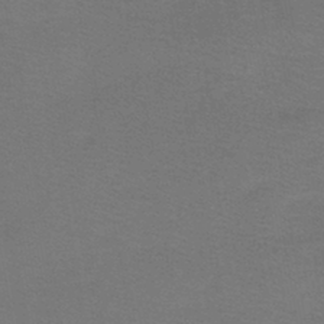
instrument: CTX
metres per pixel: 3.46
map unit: lHb
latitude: -42.8408
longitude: 54.0283
